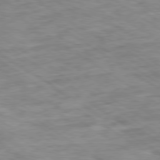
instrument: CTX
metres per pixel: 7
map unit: Ap
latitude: -80.1039
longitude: -75.5371
